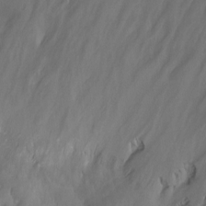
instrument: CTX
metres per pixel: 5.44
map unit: Hto
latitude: -7.4076
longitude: -50.0255
